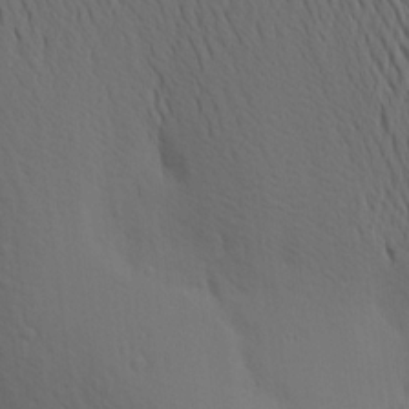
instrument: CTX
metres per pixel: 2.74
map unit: Aa
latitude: 19.6694
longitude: -143.8961
